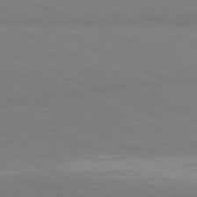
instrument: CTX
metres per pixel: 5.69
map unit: lApd
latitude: 81.5182
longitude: 178.0472
